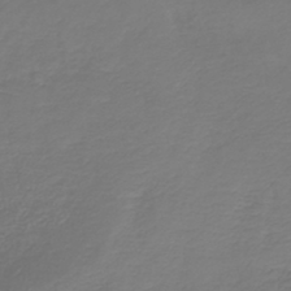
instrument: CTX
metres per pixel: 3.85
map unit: lHb
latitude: -43.2187
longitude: 69.9556
